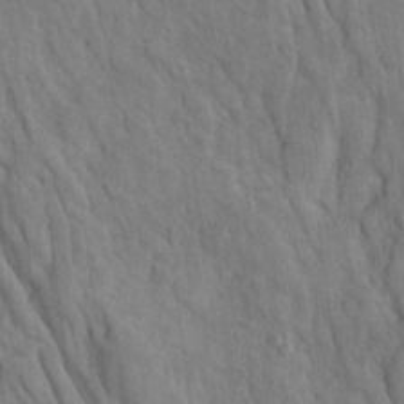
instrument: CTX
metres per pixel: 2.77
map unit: Ave
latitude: 23.3482
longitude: -134.2900
